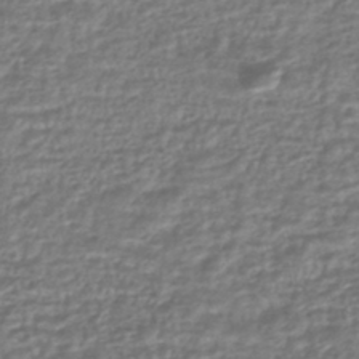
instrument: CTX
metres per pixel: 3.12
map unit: HNhu
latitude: -45.4454
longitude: 97.2376
